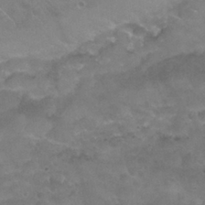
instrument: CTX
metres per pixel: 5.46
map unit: Nhu
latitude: 26.3845
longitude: -53.8772
